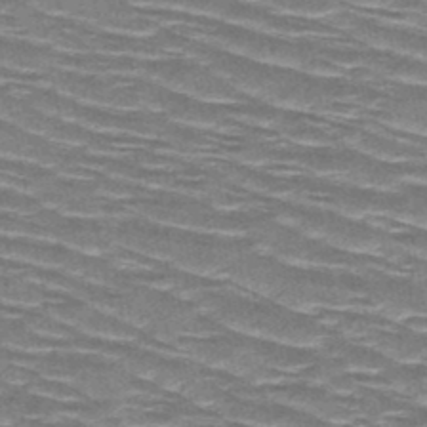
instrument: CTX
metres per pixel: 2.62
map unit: HNb
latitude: -47.8044
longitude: -47.3860
